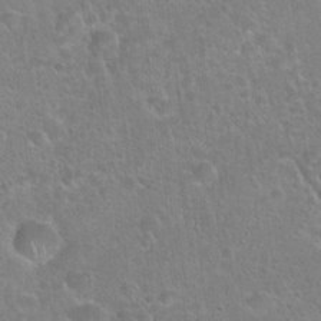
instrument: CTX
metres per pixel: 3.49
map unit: Hto
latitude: 21.8961
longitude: -51.3670
